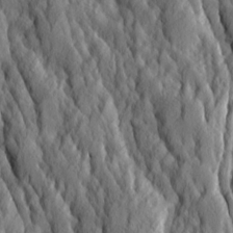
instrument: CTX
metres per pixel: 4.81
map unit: Ave
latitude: 13.8961
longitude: -133.7828
